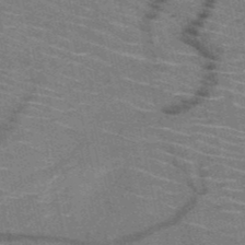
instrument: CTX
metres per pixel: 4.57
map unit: HNb
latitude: -51.2376
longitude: -43.9717
